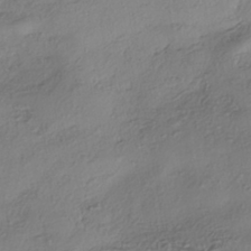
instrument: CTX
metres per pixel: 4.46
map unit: eHh
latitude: -41.6911
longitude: 122.0472
